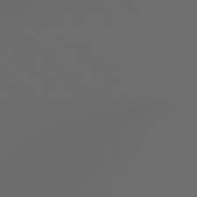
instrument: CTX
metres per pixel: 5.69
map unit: Hpe
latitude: 77.8583
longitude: -177.9528
